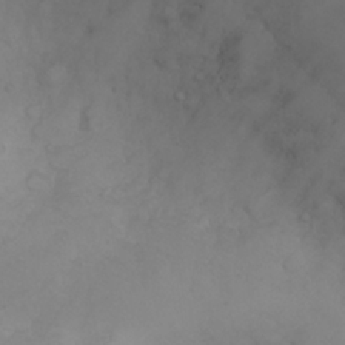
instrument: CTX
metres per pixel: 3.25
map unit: eHh
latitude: 25.8772
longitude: -64.2145
